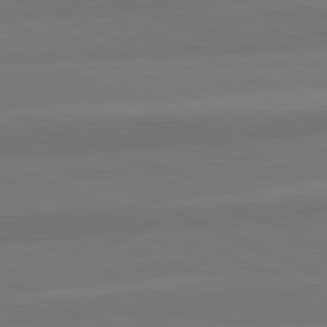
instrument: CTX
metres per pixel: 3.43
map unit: lApd
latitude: 82.5545
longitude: 157.6533
